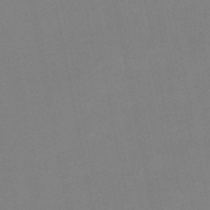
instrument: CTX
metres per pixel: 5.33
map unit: lHb
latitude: -48.6897
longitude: 79.8611
